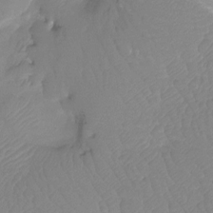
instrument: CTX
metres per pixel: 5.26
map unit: Htu
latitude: -12.9164
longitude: -49.3482
